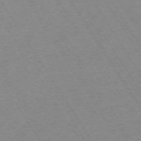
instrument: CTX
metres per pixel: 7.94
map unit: Ap
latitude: -73.5588
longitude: -71.9150
